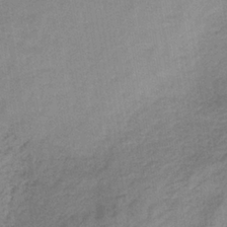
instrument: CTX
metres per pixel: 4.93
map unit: HNb
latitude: -32.8975
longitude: 62.1039
